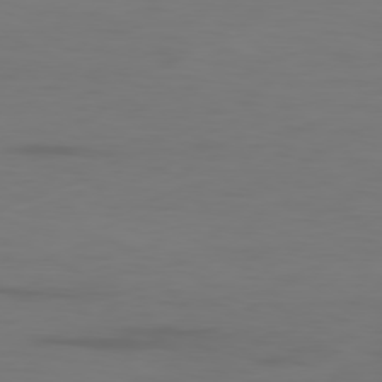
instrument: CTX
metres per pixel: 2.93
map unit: Ap
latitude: -80.1984
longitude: -92.8947
